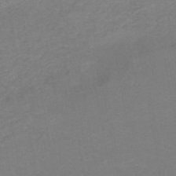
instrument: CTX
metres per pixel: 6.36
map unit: HNb
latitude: -50.9164
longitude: -50.4601
